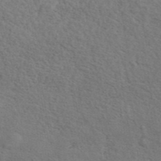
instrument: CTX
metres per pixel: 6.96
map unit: eAb
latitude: 43.8017
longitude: 113.1053
